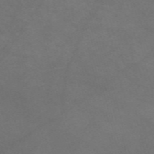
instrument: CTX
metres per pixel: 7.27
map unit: Nve
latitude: -58.3117
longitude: 59.6343
